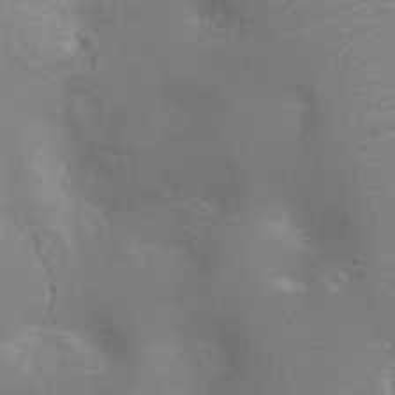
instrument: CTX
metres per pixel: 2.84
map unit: Ht
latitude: -3.5399
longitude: -17.8583
